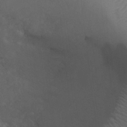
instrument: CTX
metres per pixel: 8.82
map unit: Ht
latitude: 2.7813
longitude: -26.0444
